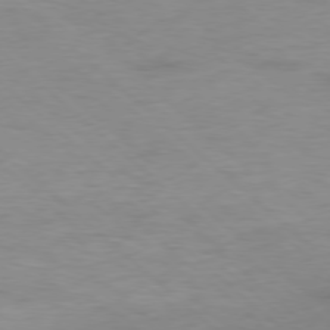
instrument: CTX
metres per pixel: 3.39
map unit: Hpe
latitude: -78.4818
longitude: -19.3103
